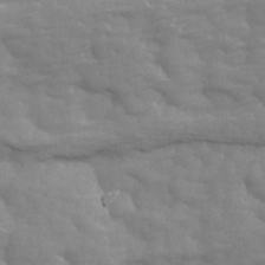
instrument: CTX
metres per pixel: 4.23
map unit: Ave
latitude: 13.8395
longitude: -105.2537
